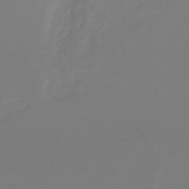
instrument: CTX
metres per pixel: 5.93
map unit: lHb
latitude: -47.8611
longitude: 66.1228
